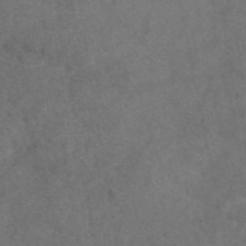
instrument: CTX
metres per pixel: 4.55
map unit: eAb
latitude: 47.8206
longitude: 109.4265
